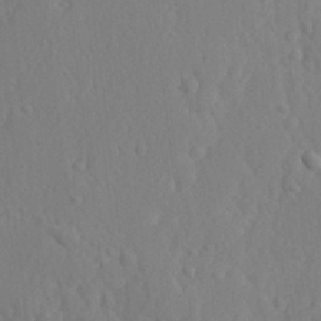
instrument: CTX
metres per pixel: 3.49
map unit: lAvf
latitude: -9.5399
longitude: -120.8191
